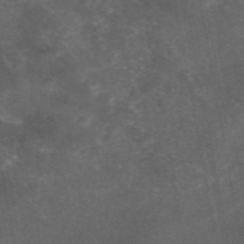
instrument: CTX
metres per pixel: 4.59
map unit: eAb
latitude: 46.6869
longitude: 125.7289
